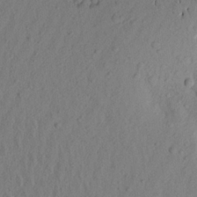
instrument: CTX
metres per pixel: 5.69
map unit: Aa
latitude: 20.9514
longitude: -146.1200
